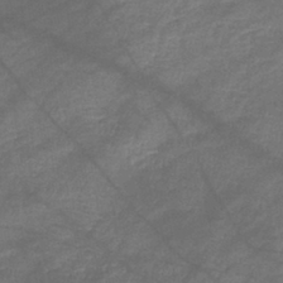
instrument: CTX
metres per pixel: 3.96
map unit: lHb
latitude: -40.5385
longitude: 75.1620
